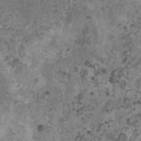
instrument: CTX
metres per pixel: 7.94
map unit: HNhu
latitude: 1.6882
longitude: 3.3698
